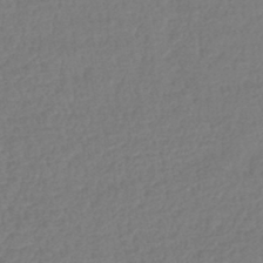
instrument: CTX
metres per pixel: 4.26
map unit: lHb
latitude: -42.9352
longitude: 75.5022
